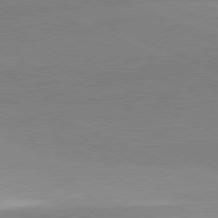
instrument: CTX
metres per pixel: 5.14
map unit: lApd
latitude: 81.9528
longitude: 139.1431
